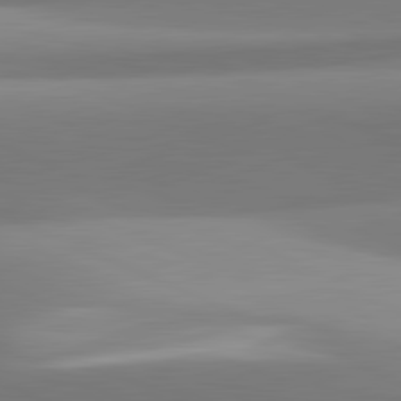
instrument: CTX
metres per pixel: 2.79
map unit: lApd
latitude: 81.6316
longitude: 142.9730
